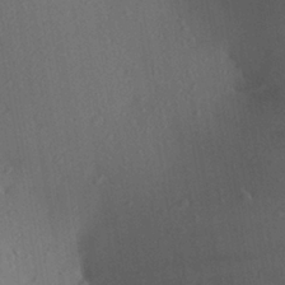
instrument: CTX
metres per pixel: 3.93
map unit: Aa
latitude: 25.8961
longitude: -147.9717
